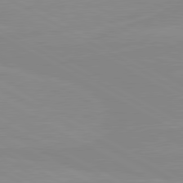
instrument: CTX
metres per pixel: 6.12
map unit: lApd
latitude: 80.4412
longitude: -176.4979
